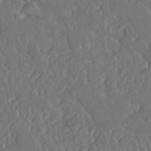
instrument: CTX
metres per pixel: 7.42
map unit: Nhu
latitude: 25.6693
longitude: -57.5749
